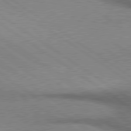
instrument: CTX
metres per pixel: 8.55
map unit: lApd
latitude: 80.0444
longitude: 165.6533
